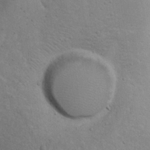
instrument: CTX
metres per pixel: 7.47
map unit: Nhu
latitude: 22.4790
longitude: -71.7072
